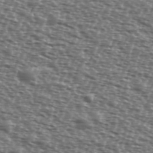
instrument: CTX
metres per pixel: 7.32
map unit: Ave
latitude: 39.5749
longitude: -112.0633
